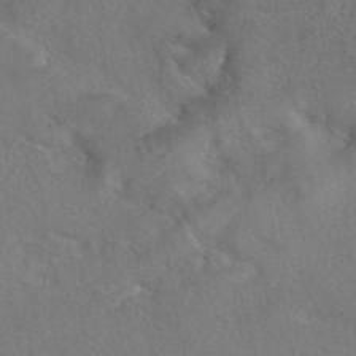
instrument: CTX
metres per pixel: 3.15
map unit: eAb
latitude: 42.9703
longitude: 104.3117
